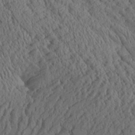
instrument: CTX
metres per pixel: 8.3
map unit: Aa
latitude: 24.8380
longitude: -134.6112
